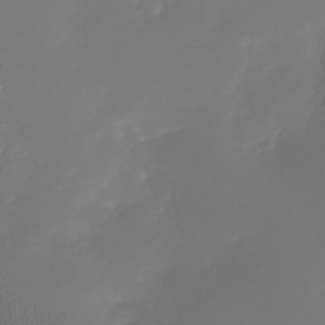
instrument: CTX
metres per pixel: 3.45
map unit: Nhe
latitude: -33.5966
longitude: -117.1025
